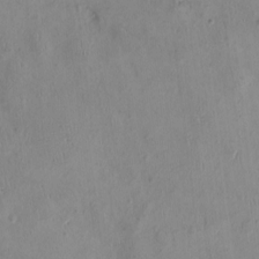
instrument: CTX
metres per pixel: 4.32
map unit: Nhu
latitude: -0.3118
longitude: -15.5749
